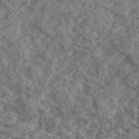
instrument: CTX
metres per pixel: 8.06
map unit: eHh
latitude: 35.4426
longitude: -140.3089
